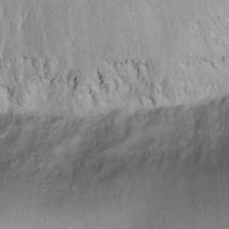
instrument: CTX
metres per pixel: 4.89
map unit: eHh
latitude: 13.7450
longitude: -62.8191
